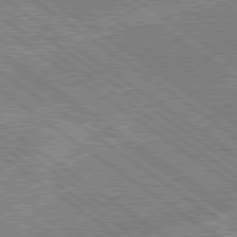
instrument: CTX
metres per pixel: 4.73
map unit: lApd
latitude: 79.0459
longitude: -169.5938
